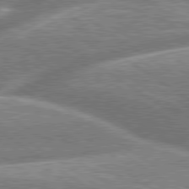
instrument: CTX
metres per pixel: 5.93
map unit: lApd
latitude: 79.7639
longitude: -159.3860
